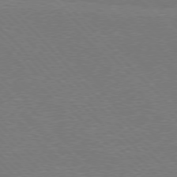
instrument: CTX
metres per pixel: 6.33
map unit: Ap
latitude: -78.5007
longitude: -62.6680
